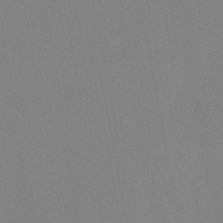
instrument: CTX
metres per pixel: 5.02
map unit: lHb
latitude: -48.1228
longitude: 71.7856
